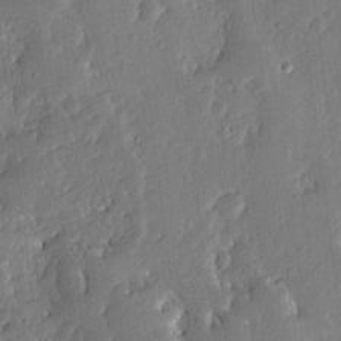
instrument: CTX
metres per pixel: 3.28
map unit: Ave
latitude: 12.8380
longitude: -136.8758
